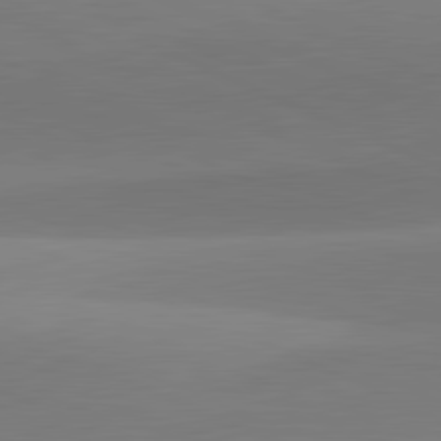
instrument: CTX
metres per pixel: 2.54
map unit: lApd
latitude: 81.7450
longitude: 130.9541
